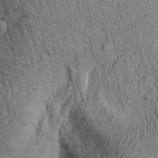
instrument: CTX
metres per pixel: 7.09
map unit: Aa
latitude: 27.8772
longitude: -141.0269
